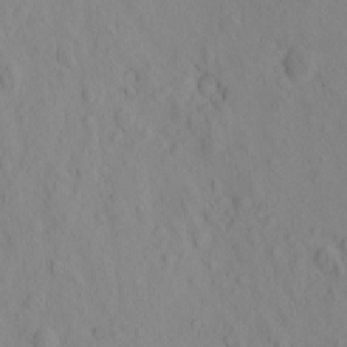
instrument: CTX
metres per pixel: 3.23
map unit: eHh
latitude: -1.7478
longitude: 18.9353
